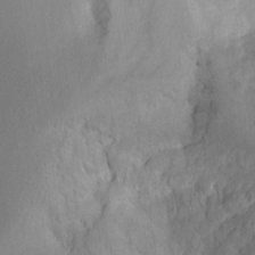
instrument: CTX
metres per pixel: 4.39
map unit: Hto
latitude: 6.7624
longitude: -36.4034
